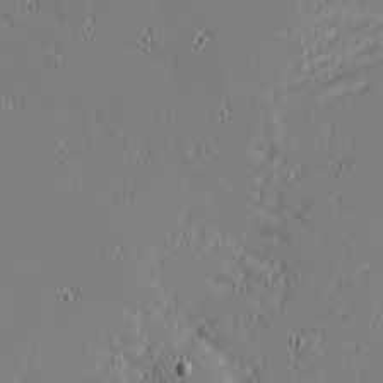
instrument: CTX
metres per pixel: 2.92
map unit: eHh
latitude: -2.7085
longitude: -83.8961
